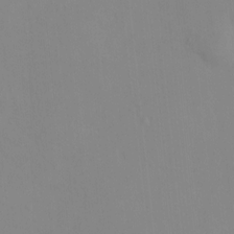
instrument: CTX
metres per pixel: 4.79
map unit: HNhu
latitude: 7.7072
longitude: 11.5777
